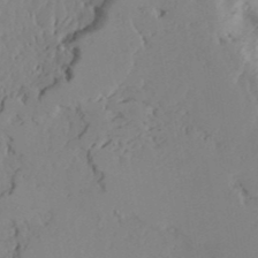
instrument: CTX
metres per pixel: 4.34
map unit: Aa
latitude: 23.4804
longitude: -131.3293
